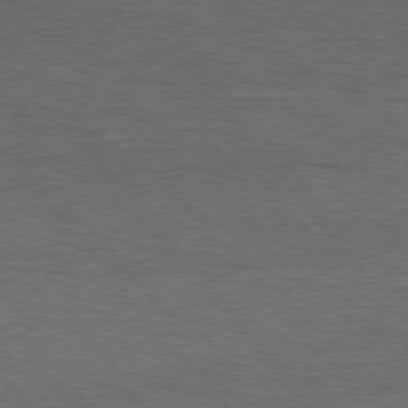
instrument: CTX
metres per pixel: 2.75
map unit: Hpe
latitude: 75.8961
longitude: -157.2725
